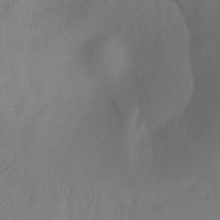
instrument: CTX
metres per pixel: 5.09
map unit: Ht
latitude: -3.6343
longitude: -27.7261
